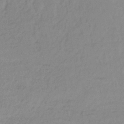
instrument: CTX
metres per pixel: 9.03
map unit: lHb
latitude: -34.8786
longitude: 69.5021
